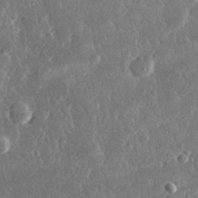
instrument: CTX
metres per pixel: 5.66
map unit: lHvf
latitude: 31.5938
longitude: -91.4426
